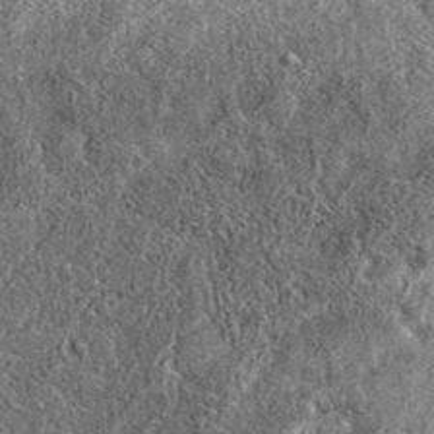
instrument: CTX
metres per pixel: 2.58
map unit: eAb
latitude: 36.7057
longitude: 106.8597
